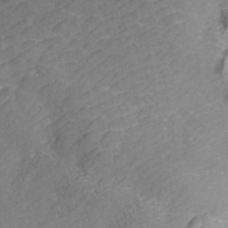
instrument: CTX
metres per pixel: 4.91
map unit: ANa
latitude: 42.8002
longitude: 33.8989
